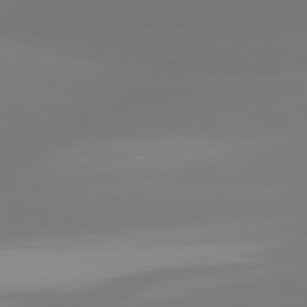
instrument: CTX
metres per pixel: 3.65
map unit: lApd
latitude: 81.5371
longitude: -165.6316
